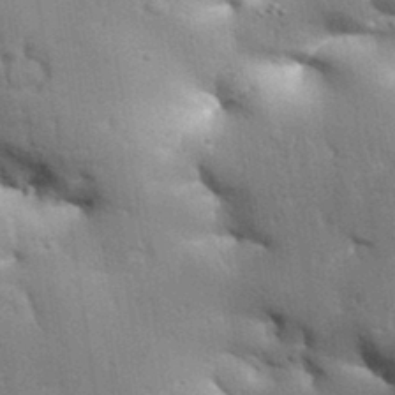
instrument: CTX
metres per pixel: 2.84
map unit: Aa
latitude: 33.2159
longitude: -144.3656
